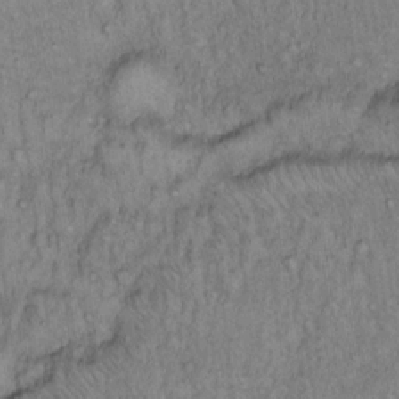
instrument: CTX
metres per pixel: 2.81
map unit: Hto
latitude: 13.7828
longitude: -57.0836
